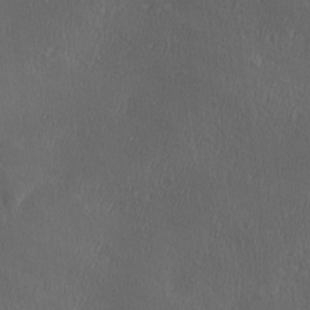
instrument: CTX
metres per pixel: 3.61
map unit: Ave
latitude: 0.1389
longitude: -114.0633
